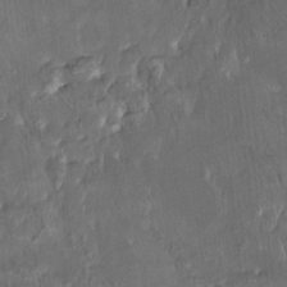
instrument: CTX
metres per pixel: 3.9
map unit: HNhu
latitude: 5.1970
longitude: 10.6330
